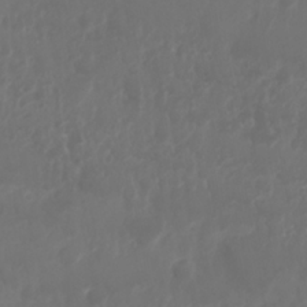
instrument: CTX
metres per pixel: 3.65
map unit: Nhu
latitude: 25.5182
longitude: -62.3468
